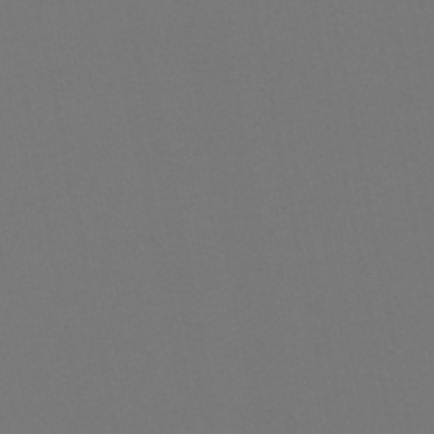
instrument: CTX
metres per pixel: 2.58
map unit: lHb
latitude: -46.8597
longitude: 67.5210
